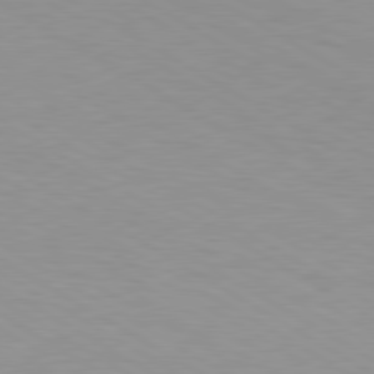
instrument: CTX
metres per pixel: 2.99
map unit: lApd
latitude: 79.6883
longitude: -124.3467
